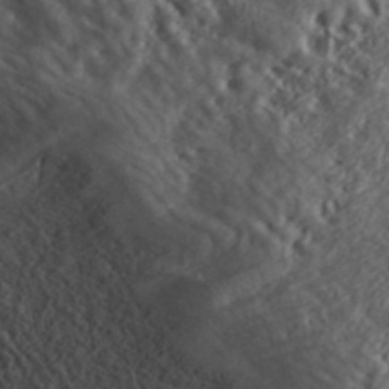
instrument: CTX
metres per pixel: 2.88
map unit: ANa
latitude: 41.6693
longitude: 30.4251
